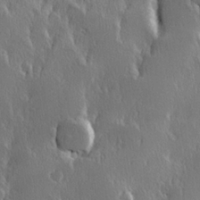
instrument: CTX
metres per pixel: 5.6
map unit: Hve
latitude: 23.3482
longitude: 146.2550
